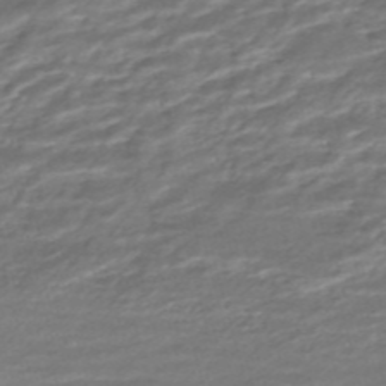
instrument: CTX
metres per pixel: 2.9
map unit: ANa
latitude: -45.4454
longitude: 104.7463
